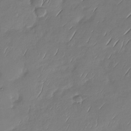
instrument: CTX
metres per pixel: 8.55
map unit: Nhu
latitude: -29.2754
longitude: -60.7813
